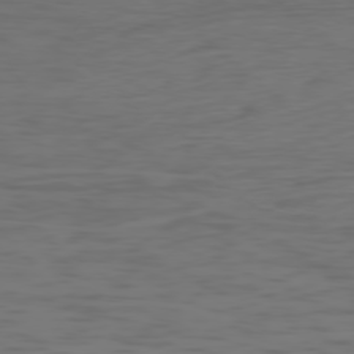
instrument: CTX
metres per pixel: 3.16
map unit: Ap
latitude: -78.4629
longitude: -79.2159
